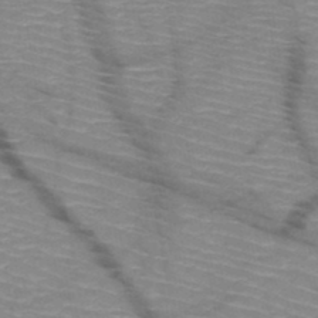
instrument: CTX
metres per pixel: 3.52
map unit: HNb
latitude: -47.7666
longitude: -45.1403
